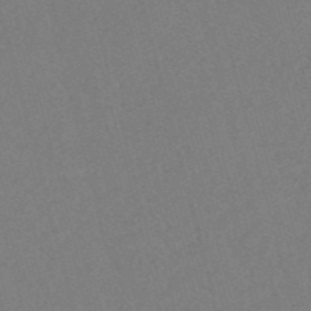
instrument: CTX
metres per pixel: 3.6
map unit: eHh
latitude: -55.2376
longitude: -89.2537
